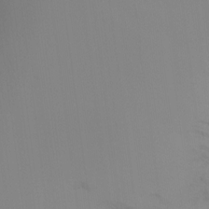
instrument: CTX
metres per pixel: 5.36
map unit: Ht
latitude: -16.4251
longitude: -48.3089
